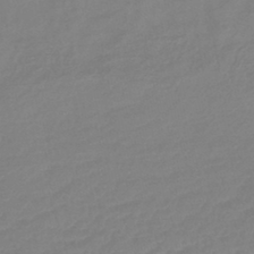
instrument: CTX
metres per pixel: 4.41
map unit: lHb
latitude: -42.5006
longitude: 78.0850
